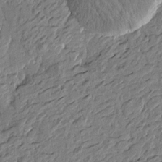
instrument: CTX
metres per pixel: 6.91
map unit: Htu
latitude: -2.2361
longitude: -179.1215
